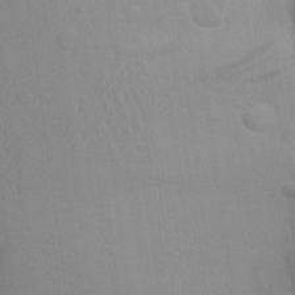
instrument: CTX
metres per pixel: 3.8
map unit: Aa
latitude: 24.0255
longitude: -145.3670
